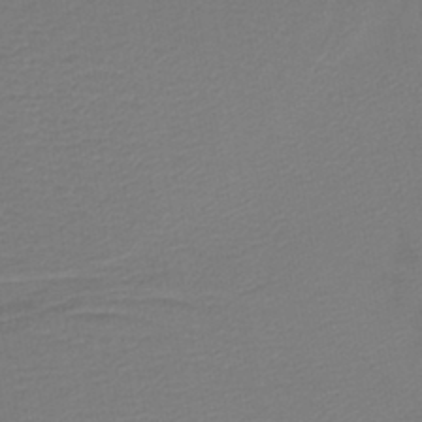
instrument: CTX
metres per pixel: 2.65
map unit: lHb
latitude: -43.1242
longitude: 76.5952
